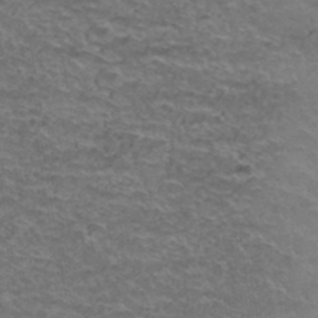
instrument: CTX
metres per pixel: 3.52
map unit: Hto
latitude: 38.2711
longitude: -42.1956
